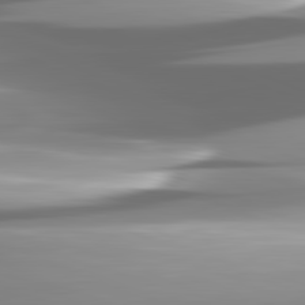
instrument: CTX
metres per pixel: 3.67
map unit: lApd
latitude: 82.1199
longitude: -147.9717
